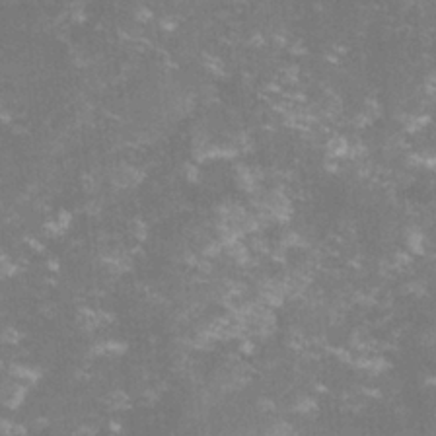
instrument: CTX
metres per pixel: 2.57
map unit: lHvf
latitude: -14.5385
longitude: -100.9703
